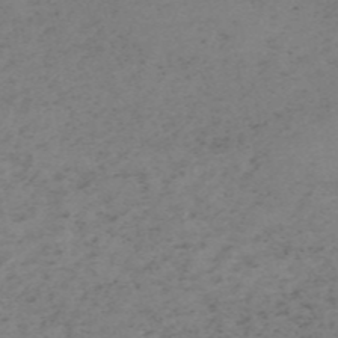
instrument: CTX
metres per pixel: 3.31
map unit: HNb
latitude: -55.2187
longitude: -48.4979
